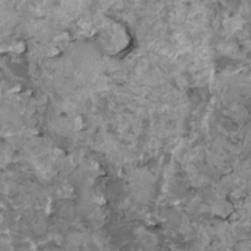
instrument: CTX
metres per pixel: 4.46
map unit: HNhu
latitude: 3.1025
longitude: 3.5966
